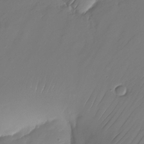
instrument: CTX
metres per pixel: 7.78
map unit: Nhu
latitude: -22.4818
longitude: -71.8772
